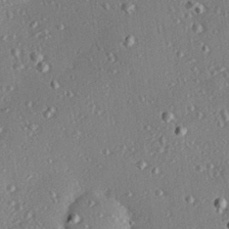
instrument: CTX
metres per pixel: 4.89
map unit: Hve
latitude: 26.4412
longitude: -93.2348
